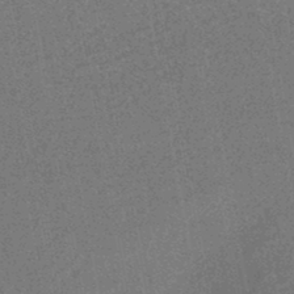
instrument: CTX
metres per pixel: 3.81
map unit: HNhu
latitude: -45.8045
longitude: 99.6344
